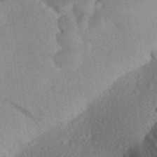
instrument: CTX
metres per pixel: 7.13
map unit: Aa
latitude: 27.5182
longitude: -145.6505
